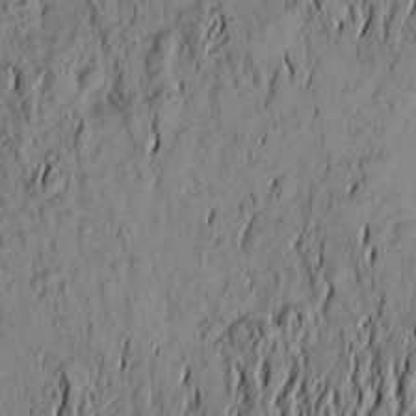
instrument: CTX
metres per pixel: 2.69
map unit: Aa
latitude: 22.1200
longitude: -149.5560
